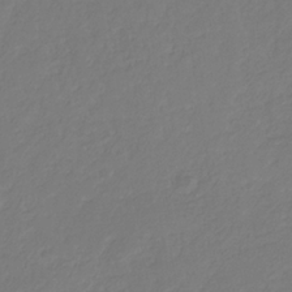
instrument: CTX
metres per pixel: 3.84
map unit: eHb
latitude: -30.0850
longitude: 63.6155
